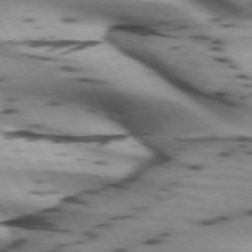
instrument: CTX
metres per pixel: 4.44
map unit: lApd
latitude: 72.0444
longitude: -52.9514
